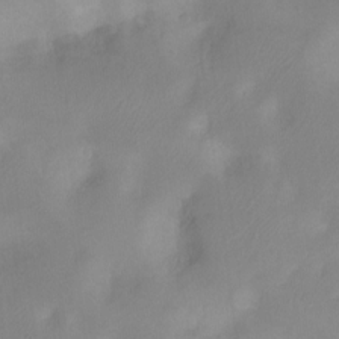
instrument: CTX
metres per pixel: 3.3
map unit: Ht
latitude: -17.0109
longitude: -45.4426
